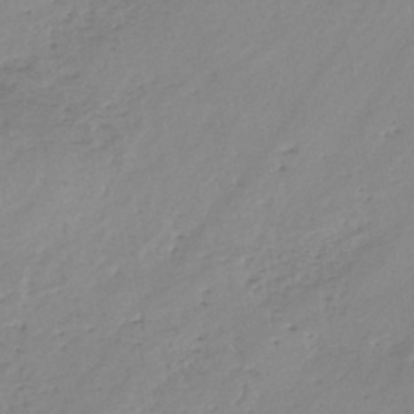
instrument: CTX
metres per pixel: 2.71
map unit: eHh
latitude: -45.0864
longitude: -28.6490
